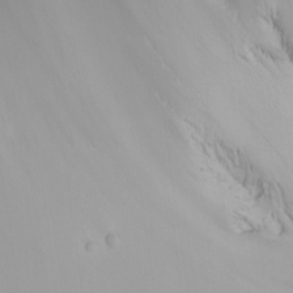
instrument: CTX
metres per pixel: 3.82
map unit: Nhu
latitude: -6.5951
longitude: -91.1970
